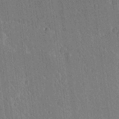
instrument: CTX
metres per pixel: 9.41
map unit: Ave
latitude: 20.3468
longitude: -137.4805
